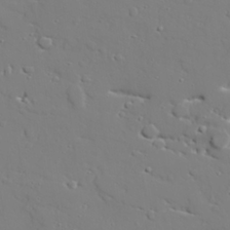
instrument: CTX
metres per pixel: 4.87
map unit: lAvf
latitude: 27.7450
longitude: -108.1766
